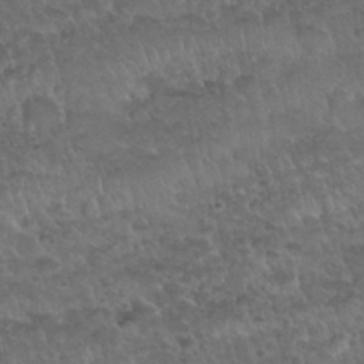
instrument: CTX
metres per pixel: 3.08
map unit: Nhu
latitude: 30.8191
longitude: -52.1200
